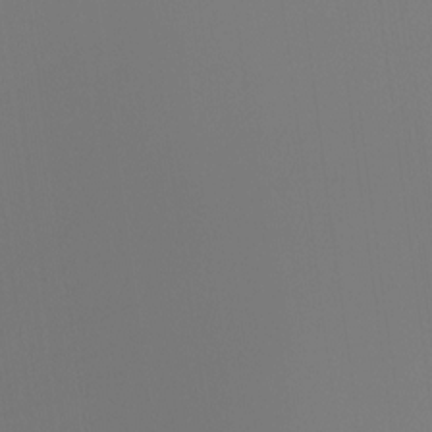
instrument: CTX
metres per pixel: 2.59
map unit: Ht
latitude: -14.8408
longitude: -48.4790
